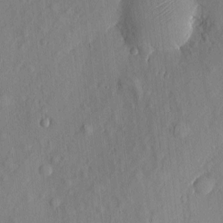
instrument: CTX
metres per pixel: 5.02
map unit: eHh
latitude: 5.8583
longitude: -73.4238
